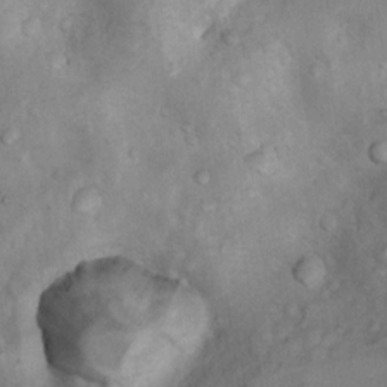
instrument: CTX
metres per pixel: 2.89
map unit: Nhu
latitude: 9.8772
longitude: -25.0458
